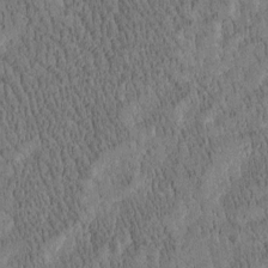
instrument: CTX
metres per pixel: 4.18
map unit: Htu
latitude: -4.1228
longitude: 175.2187
